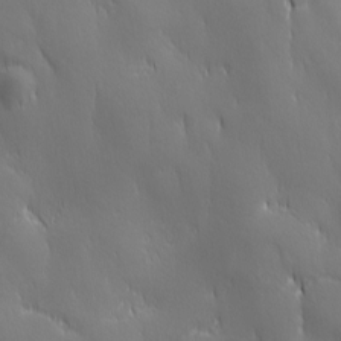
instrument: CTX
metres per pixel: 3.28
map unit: Ave
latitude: 2.1389
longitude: -113.4426
